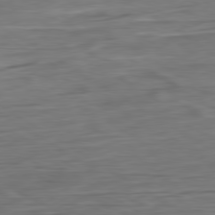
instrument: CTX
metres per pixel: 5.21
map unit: Ap
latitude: -80.7841
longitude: -68.8380
